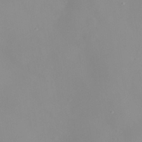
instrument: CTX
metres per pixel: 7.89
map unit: eHh
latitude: 31.8017
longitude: -58.0255
